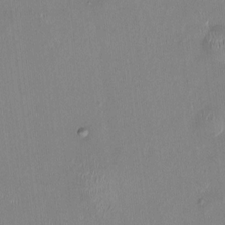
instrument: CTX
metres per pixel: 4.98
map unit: HNhu
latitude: 0.4979
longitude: -4.8002
